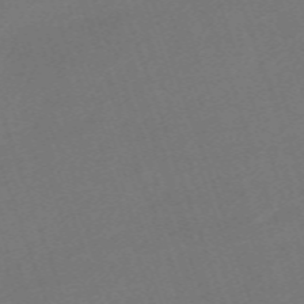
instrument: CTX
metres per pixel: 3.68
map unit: eHh
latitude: -63.8611
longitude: 50.7274
